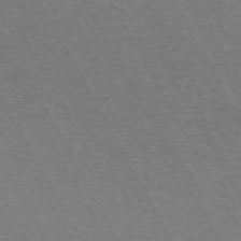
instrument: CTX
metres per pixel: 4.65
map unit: Hpe
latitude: 72.5546
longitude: -128.4034
